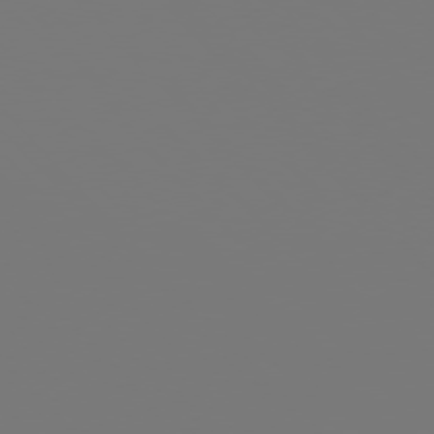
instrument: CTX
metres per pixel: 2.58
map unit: Hpe
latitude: 76.2711
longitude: -133.8205
